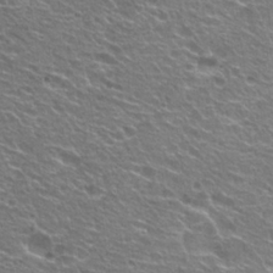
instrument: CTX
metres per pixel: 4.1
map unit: Hto
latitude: 24.6868
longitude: -30.7625
